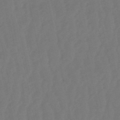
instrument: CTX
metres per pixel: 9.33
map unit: eHb
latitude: -50.8408
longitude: 77.3132
